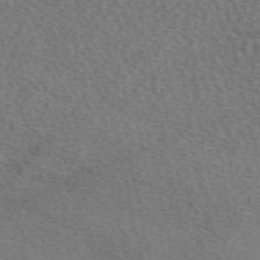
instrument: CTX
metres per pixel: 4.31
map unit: eAb
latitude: 49.8583
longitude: 113.3699
